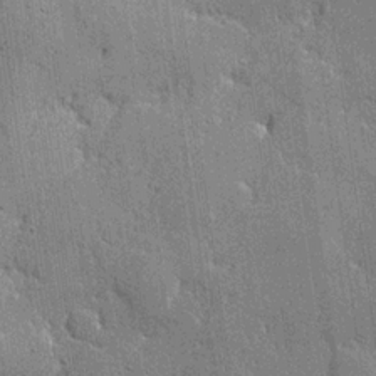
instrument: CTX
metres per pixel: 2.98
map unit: lHvf
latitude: 21.3671
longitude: 143.1998
